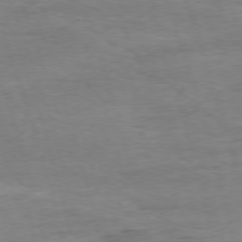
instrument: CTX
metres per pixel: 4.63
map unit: Ap
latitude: -76.8786
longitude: -72.5735
